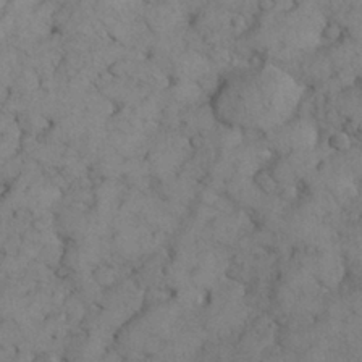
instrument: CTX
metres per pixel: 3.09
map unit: Nhu
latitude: 28.7435
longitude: -71.1781
